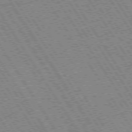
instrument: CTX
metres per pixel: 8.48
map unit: Hpe
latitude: 73.3671
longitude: -141.1970
